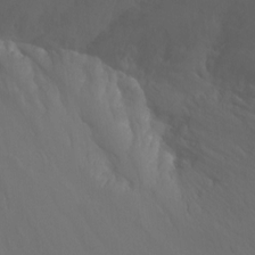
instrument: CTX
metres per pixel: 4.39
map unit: Ht
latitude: -11.5210
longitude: -34.6490
